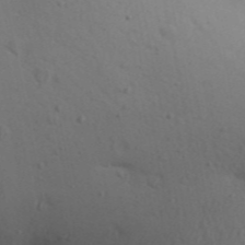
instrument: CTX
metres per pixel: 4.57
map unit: Aa
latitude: 30.3657
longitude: -146.5924
